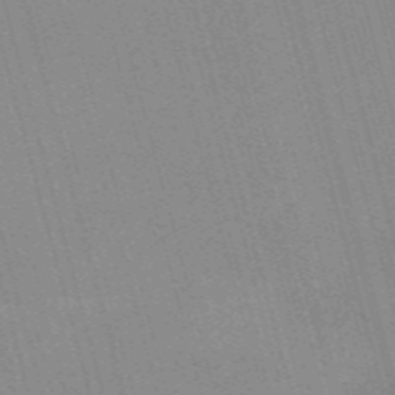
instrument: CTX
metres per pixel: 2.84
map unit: Nve
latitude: -58.8974
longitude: 62.8219
